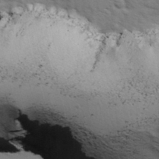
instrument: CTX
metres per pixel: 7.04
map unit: Ave
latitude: 1.7260
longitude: -110.3090
